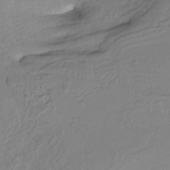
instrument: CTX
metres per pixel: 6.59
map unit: Htu
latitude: -8.0094
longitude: -65.8583
